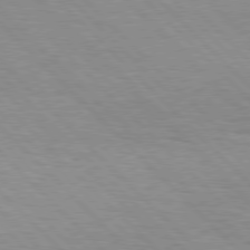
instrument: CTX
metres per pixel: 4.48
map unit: Hpe
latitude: 77.7260
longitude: -154.6112
